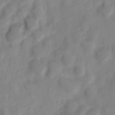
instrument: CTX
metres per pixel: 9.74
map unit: Nve
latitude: -21.9367
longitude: 106.6897
